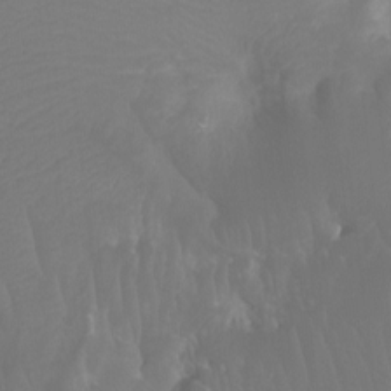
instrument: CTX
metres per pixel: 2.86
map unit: Ht
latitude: -7.5588
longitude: -20.1578
